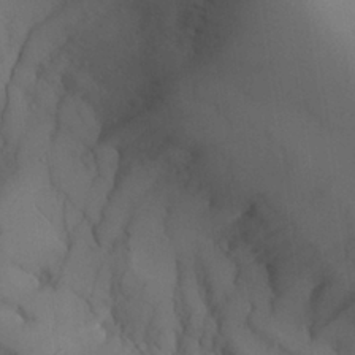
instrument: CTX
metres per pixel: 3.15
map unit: Aa
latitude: 27.1214
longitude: -132.7435
